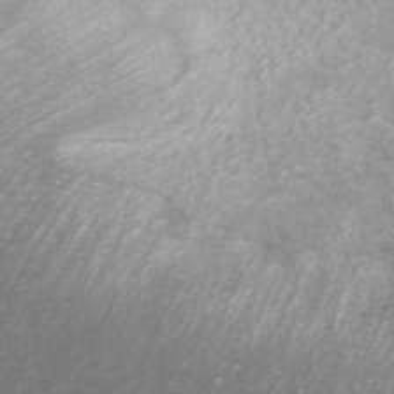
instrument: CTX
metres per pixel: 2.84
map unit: ANa
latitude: 44.8002
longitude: 25.2376
